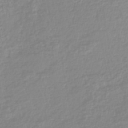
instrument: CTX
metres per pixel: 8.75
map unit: lHb
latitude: -44.2362
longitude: 72.1039
